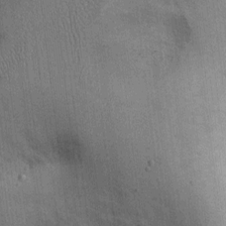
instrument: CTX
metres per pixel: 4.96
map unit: Ht
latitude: -2.2739
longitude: -14.1200
